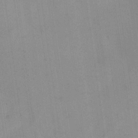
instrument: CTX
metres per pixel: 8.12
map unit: Ave
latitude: 21.2537
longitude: -138.2333
